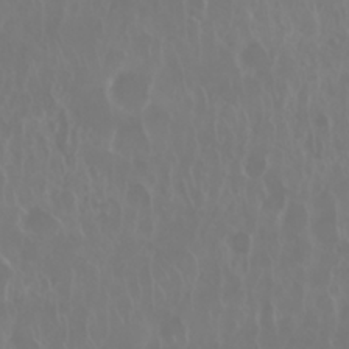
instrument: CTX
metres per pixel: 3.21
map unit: Nhu
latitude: 28.6301
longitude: -62.8380
